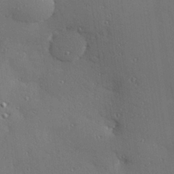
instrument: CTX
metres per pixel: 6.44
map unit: Hve
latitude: 27.4238
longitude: -91.7450
